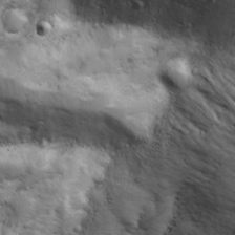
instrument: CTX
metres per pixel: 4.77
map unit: Ave
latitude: 11.3293
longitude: -104.7058
